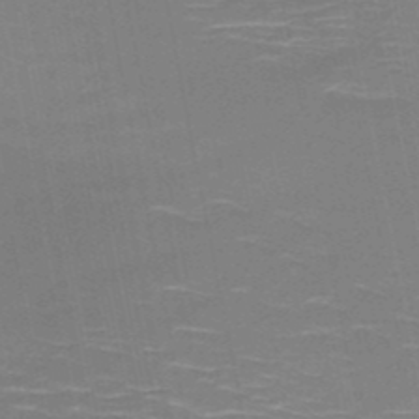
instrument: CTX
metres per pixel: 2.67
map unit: HNb
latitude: -51.1998
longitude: -45.5938
